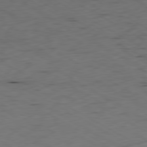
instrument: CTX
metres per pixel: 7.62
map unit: Ap
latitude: -80.3495
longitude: -71.0647
